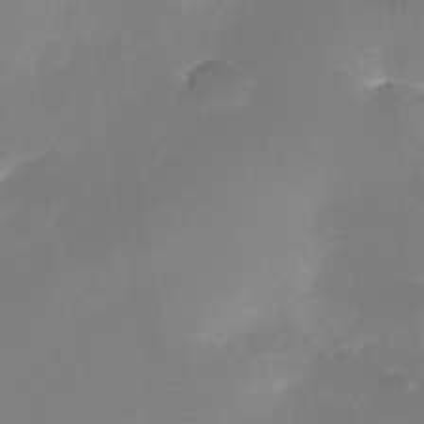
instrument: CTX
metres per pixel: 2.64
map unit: Nhe
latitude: -35.6911
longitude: -145.3104
